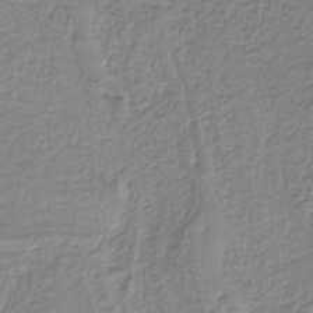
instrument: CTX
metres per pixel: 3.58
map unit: HNb
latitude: -36.8974
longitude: 57.4832
